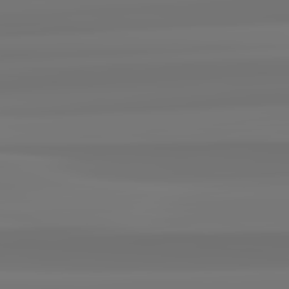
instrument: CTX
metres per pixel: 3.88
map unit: lApd
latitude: 82.7246
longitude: 170.9920
